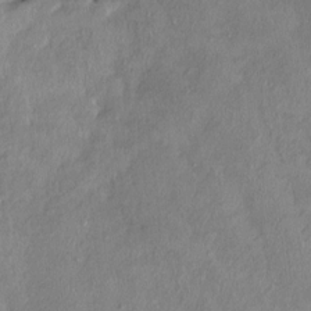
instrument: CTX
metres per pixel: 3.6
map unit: HNhu
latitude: 3.1781
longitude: -4.8569
